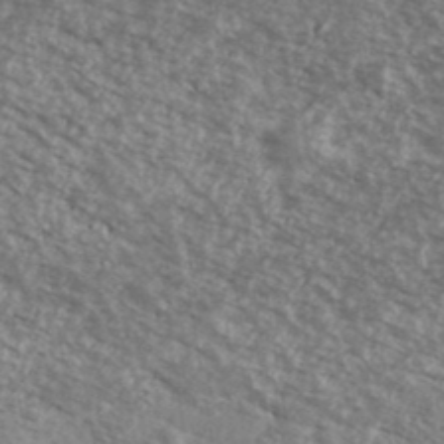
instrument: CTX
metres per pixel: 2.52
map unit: Ave
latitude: 39.4615
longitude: -110.7813
